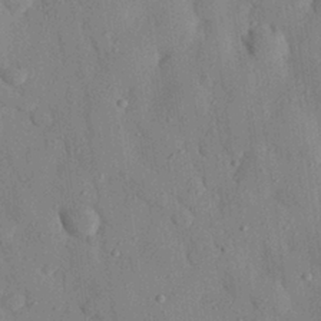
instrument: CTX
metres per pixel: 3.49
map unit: eHh
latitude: 27.3104
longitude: -76.7435
